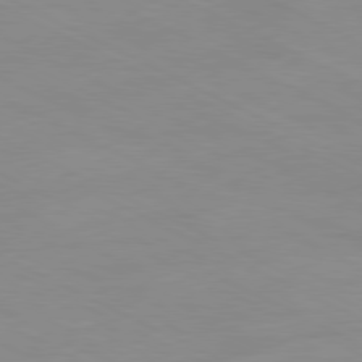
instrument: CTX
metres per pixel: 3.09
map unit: Ap
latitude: -81.1809
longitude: -94.9325
